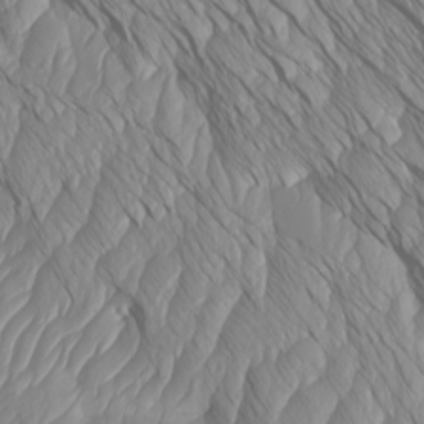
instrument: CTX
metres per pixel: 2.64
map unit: Htu
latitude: -4.2361
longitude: -72.7813
